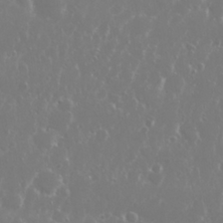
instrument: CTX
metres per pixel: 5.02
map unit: Nhu
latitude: 26.1011
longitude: -60.1200
